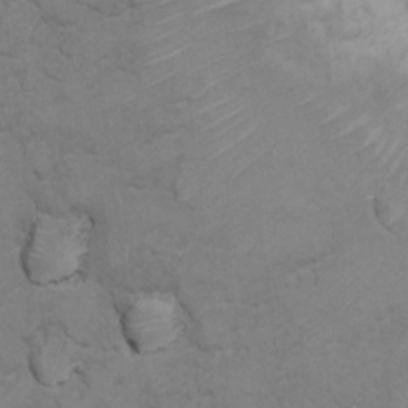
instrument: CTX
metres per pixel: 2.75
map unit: Ht
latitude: 11.6316
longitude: -33.1592
